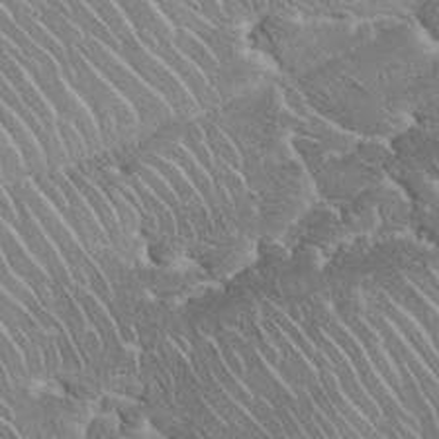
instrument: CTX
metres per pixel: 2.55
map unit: eHh
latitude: 35.8961
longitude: -64.4790
